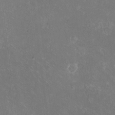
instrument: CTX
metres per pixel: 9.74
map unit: eHh
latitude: -10.5385
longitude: -65.6127
